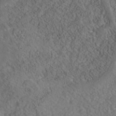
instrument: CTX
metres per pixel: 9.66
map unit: Nhe
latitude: -40.6329
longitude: -99.0647
